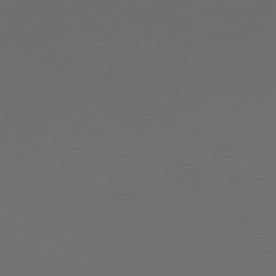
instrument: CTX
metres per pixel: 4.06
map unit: Hpe
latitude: 77.7638
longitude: -168.5168
